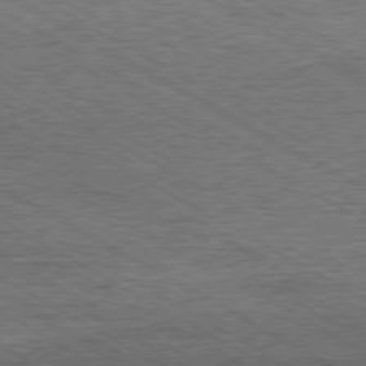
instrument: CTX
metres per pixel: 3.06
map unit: Hpe
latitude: -80.6708
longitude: 20.1416
